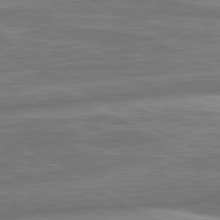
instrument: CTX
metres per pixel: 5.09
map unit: lApd
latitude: 80.8002
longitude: -167.0080
